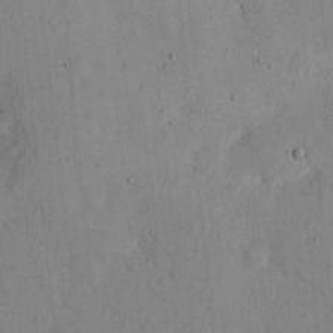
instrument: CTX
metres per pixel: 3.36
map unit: eHh
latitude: 11.4616
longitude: -67.8583
